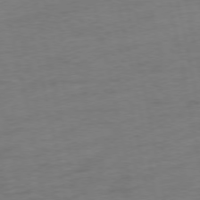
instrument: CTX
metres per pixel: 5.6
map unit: Ap
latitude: -75.1243
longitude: -74.4034
